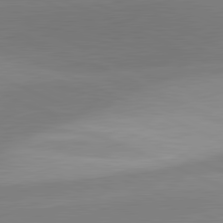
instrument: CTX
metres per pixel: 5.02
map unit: lApd
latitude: 81.4048
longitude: 125.2943
